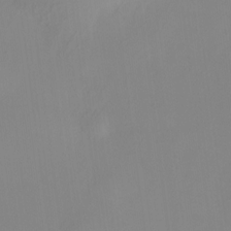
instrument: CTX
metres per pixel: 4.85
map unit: HNhu
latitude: 8.1011
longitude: 12.3306
